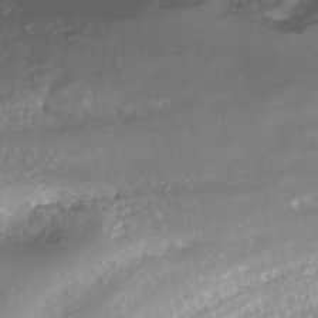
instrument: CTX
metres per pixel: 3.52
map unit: ANa
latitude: -38.5763
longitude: 97.8045
